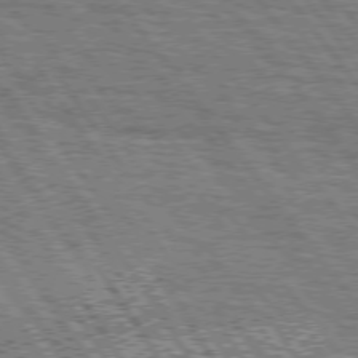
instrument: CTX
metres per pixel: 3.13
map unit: Hpe
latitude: 74.8191
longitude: -153.0270
